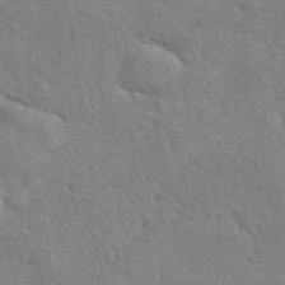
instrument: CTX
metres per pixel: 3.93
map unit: eAb
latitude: 42.8191
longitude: 113.2565
